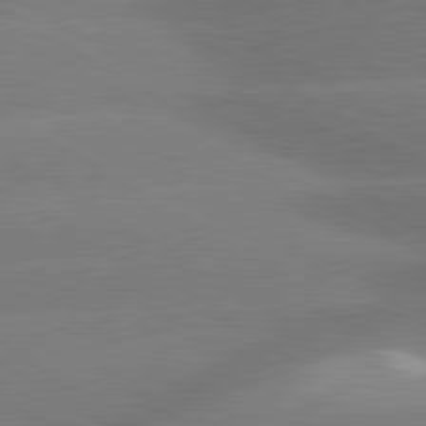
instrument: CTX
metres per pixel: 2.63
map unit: lApd
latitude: 80.4412
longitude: -149.2348
